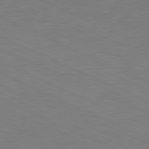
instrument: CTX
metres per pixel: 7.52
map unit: Ap
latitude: -82.0472
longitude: -70.8569
